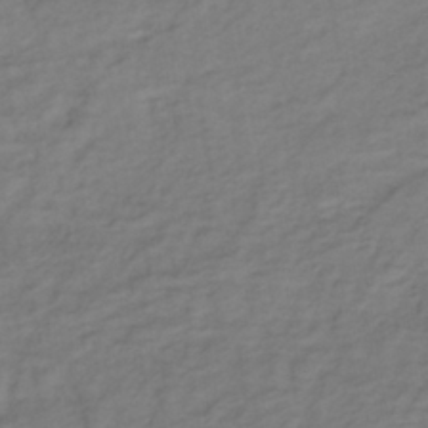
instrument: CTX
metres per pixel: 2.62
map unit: lHb
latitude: -37.3131
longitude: 72.6707
